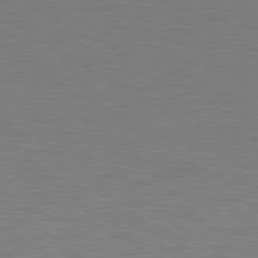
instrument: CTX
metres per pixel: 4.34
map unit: Hpe
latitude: 78.7058
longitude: -166.6301
